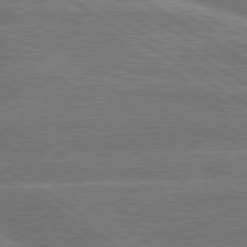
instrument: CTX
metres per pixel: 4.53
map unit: lApd
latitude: 79.8395
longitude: -131.1404
